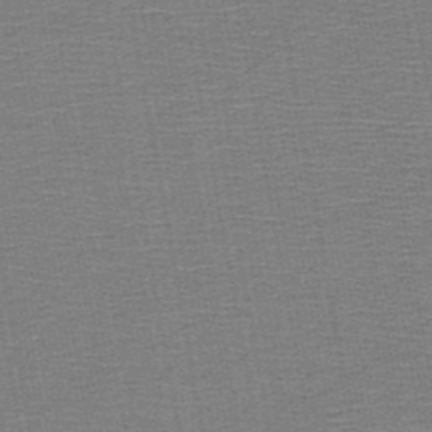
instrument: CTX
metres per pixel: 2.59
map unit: HNb
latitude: -48.5196
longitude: -42.7057
